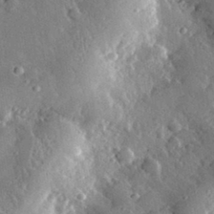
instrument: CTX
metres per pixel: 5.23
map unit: lHvf
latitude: 32.8758
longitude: -84.5924
